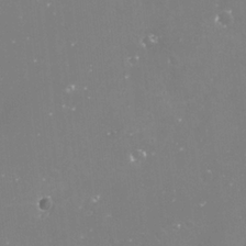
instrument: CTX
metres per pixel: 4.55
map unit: Nve
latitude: -17.4833
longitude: -59.2726
